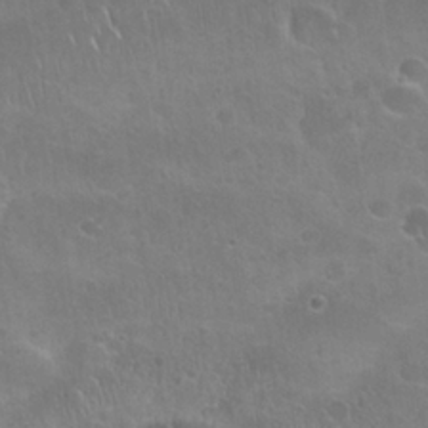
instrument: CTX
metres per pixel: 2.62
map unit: Nhu
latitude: 24.6490
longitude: -51.0836
